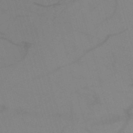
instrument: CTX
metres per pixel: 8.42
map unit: HNb
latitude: -53.2376
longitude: -49.7828
